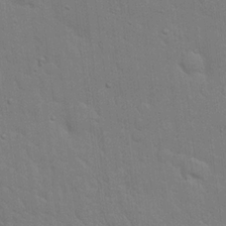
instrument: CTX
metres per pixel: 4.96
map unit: eHh
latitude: 19.5560
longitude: -62.3090
